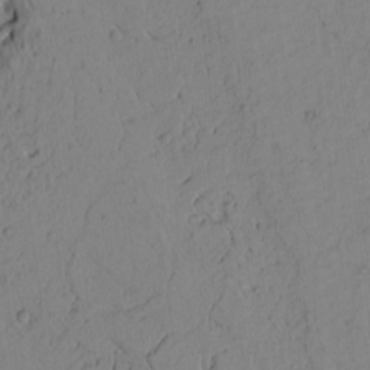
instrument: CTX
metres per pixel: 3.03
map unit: Htu
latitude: -3.8233
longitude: 170.1417
